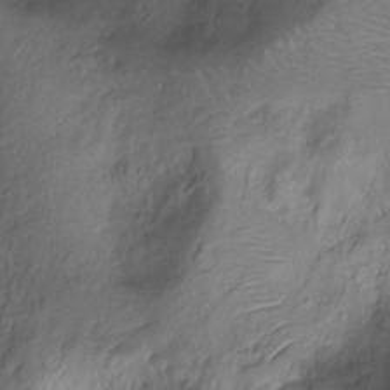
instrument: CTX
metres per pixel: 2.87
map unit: Ht
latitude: -9.6155
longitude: -20.1956
